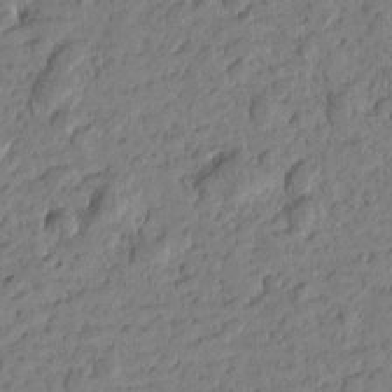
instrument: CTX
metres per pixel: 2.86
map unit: Htu
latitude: -1.3132
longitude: -176.9513
